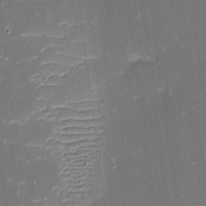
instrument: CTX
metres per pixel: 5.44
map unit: eHh
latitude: -3.0864
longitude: -86.1955
